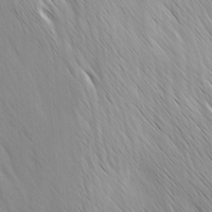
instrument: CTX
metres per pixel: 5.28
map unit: Ave
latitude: -1.0865
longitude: -112.8191
